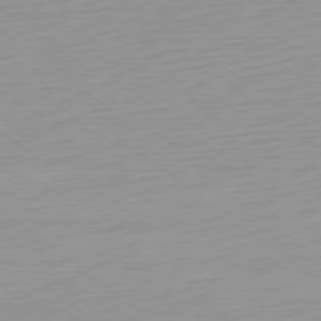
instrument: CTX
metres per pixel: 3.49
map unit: Ap
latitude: -79.0486
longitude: -66.4979
